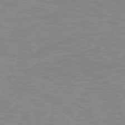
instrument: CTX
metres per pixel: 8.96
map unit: Ap
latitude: -74.4629
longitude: -82.2522
